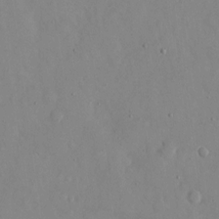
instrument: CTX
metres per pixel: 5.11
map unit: eHh
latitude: 12.1011
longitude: -69.3860
